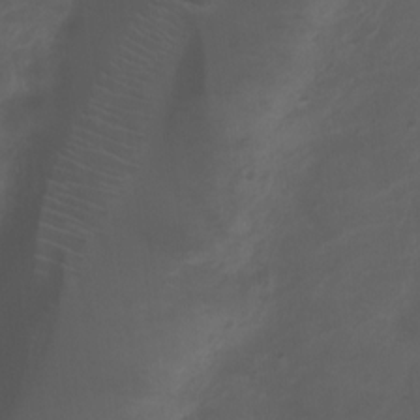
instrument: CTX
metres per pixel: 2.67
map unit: Ht
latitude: 2.1578
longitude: -22.6112
